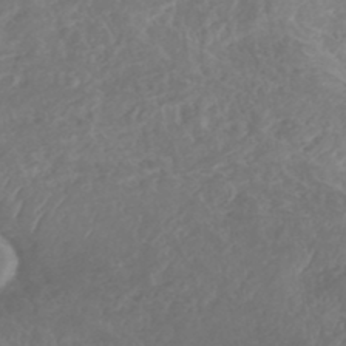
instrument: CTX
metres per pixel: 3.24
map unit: HNhu
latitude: -46.9919
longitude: 29.5210
